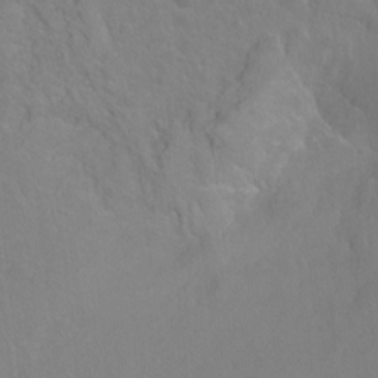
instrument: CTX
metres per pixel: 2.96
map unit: Ht
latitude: -7.0675
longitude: -37.4049
